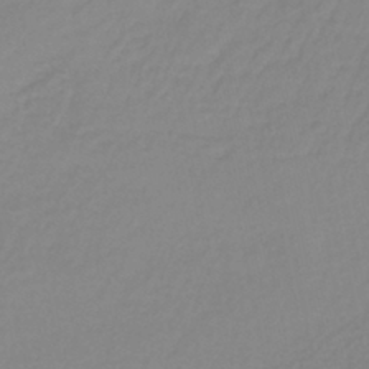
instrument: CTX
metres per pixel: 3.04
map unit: lHb
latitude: -36.7274
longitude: 61.4643
